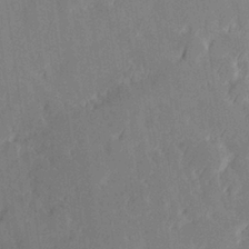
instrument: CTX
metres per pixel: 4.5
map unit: Hve
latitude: 27.3482
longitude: 145.1809
